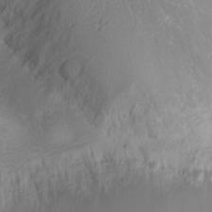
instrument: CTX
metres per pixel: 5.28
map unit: Nhu
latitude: -1.1620
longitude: -80.2145
